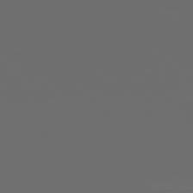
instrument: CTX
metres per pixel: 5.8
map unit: Ap
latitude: -79.5399
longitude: -58.9703
